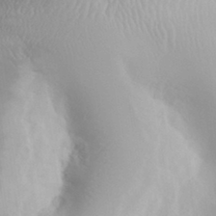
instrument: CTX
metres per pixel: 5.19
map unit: Aa
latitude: 31.2537
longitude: -141.1025
